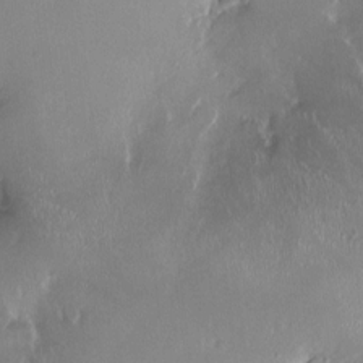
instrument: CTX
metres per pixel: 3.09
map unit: HNhu
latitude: -2.7085
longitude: -6.4601
